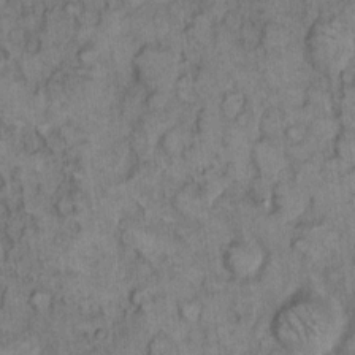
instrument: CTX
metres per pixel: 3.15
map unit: eHh
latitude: 9.1214
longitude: -63.5371
